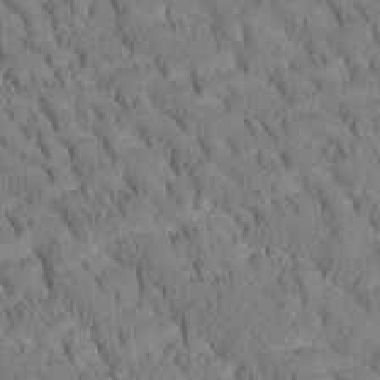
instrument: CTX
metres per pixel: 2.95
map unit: Htu
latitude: -3.8233
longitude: 172.6140
